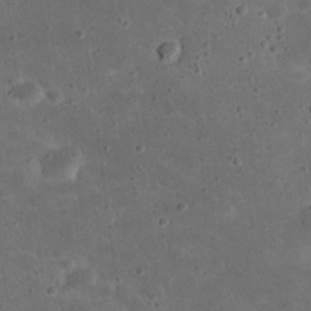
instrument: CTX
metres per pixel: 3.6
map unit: eHh
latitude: 21.1214
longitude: -65.8205
